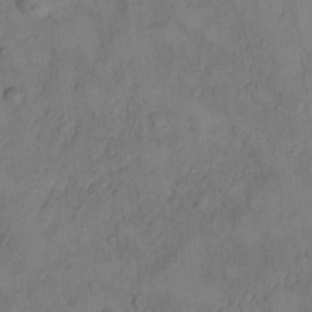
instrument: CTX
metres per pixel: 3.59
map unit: Hto
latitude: 8.6491
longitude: -58.6491
